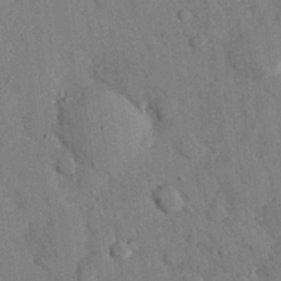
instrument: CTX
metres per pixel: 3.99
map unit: eHh
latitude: 26.8002
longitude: -79.7072
